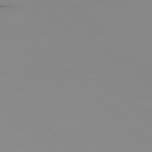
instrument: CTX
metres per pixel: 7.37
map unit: Ap
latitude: -77.5021
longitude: -63.3104
